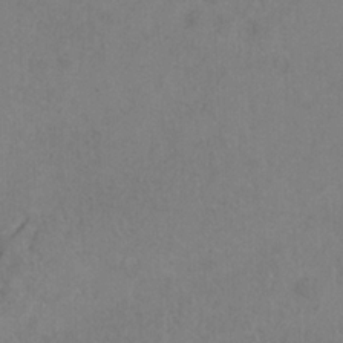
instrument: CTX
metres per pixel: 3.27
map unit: Ht
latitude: 9.5560
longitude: -33.0270
